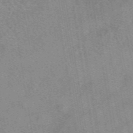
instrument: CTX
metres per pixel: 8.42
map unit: eAb
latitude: 48.4034
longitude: 111.1620
